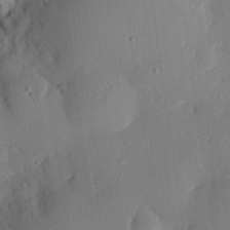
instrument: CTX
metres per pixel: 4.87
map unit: eHh
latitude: 28.7435
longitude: -81.8016
